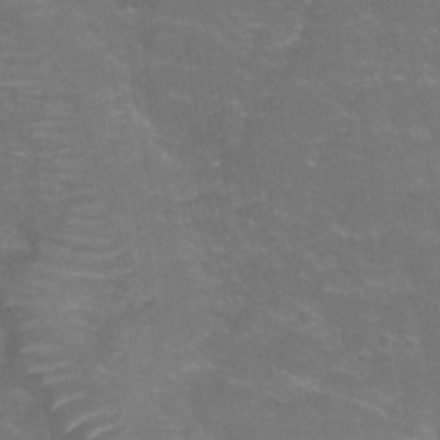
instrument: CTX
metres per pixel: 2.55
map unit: Hve
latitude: -30.6329
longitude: 95.4076
